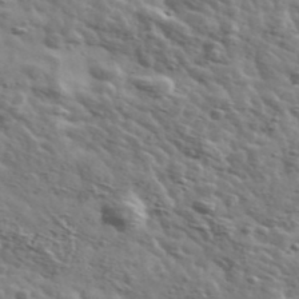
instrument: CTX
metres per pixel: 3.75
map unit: Ave
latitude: 41.5560
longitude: -108.1200
